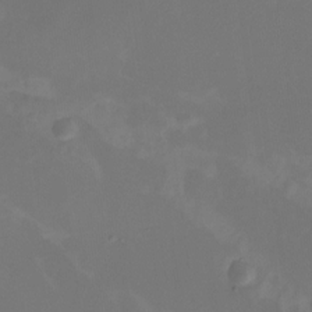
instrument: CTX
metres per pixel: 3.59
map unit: Nhu
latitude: -14.1039
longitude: -52.2334
